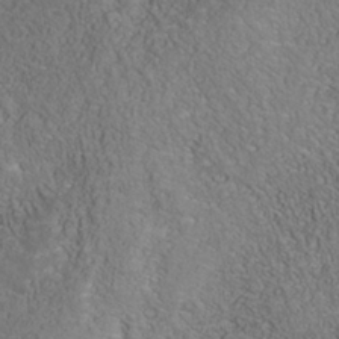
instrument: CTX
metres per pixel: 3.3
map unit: Nhu
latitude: -39.7856
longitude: -84.2901
